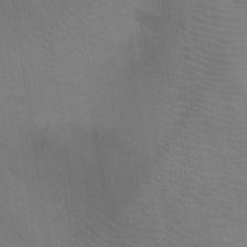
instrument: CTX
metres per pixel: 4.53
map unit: Ht
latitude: -3.9367
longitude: -17.2159
